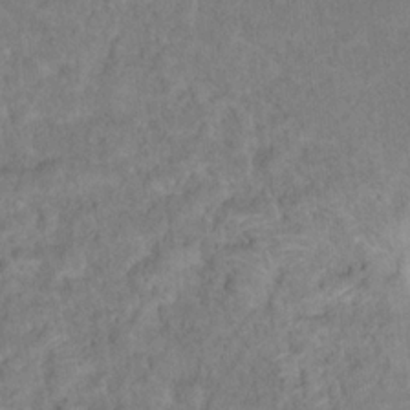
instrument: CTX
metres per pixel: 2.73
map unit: Hto
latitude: 16.9325
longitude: -40.4412
